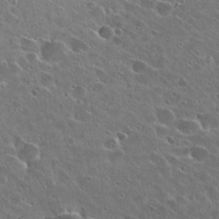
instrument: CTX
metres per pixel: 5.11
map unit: Hto
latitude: 26.2145
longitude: -43.5938
